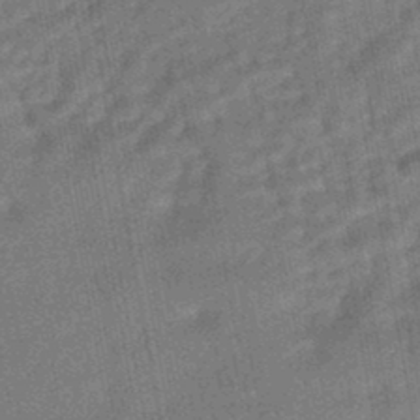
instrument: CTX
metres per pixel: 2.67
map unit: HNhu
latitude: -45.4077
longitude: 91.2187
